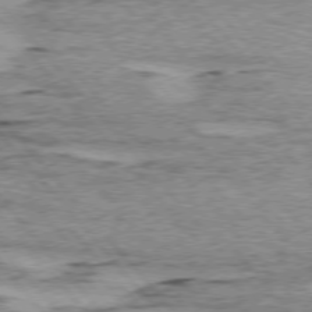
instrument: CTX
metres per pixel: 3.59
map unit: lApd
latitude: 75.5182
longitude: -77.6127
